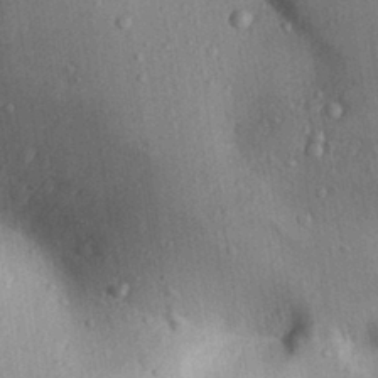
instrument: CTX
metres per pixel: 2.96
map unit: Aa
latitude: 29.5371
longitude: -146.6491
